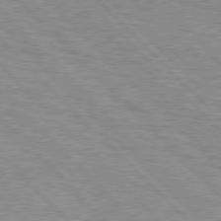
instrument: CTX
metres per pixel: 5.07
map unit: lApd
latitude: 76.8947
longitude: -77.8016
